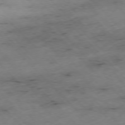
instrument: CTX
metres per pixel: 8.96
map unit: Hpe
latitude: -76.8975
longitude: -16.8758
